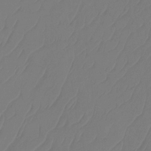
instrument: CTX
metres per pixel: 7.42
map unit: Ht
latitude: -14.4629
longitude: -49.5938
